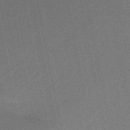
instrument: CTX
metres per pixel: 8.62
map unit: HNb
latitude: -52.1227
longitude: -48.4223
